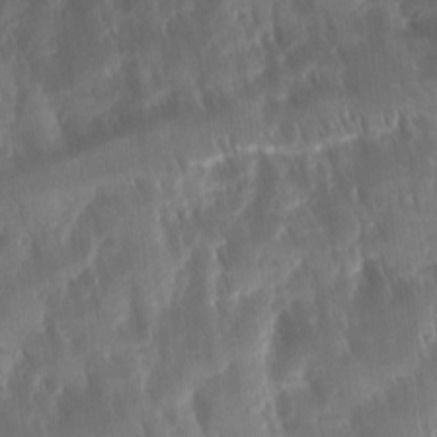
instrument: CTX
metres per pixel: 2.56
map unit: Ave
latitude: -11.3321
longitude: -119.8016
